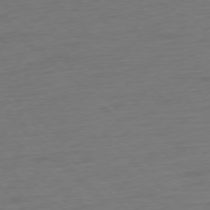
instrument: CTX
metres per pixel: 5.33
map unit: Hpe
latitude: -77.4832
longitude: -13.6505
